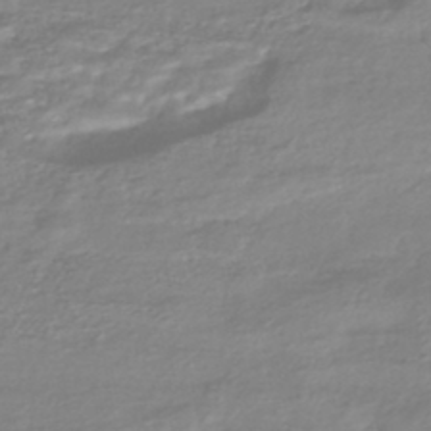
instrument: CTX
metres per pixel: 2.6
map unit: HNhu
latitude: -45.0109
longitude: 96.1984
